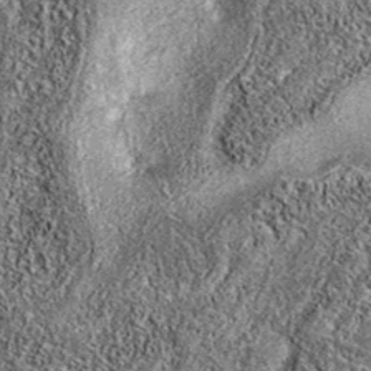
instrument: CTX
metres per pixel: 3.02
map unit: eAb
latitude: 37.4993
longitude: 106.3117
